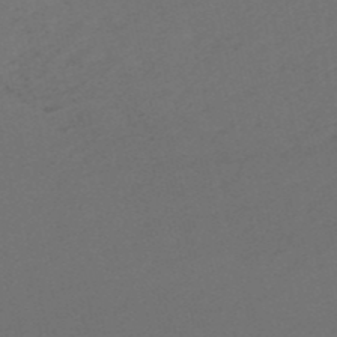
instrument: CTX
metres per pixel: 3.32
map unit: lHb
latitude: -50.8030
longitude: 80.8786
